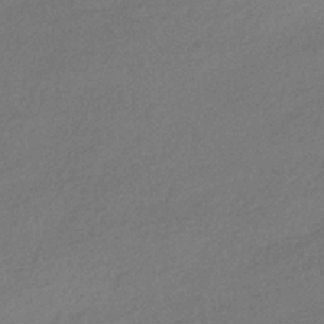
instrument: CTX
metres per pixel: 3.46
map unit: HNhu
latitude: -41.8233
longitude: 95.5021
